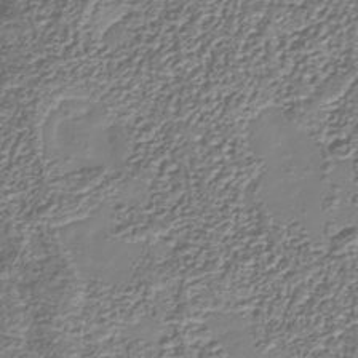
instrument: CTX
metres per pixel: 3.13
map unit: Nhu
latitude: -39.0487
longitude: -84.9703
